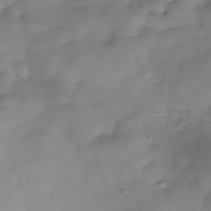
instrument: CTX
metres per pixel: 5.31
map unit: Hve
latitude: -29.7667
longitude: 91.8990
